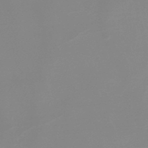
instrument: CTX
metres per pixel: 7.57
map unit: lHb
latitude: -48.1417
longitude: 68.0094
